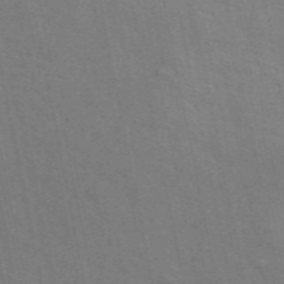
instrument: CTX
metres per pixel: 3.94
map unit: ANa
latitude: 48.3845
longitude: -75.8017
